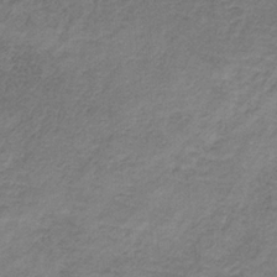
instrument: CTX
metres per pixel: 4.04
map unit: HNb
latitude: -32.9164
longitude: 58.9730
